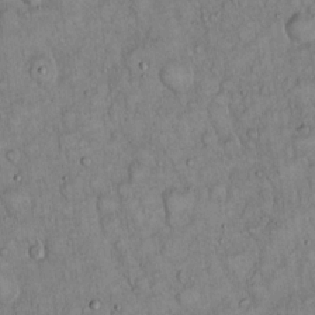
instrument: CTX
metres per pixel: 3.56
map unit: Hto
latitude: 15.2348
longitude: -57.4615
